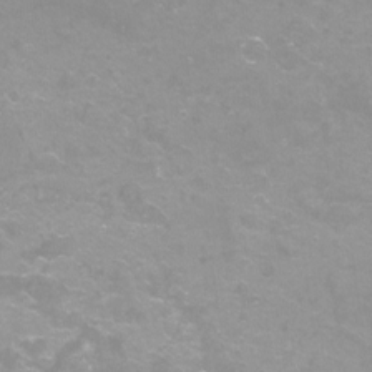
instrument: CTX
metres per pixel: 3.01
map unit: Nhu
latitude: -12.8975
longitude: -57.9906
